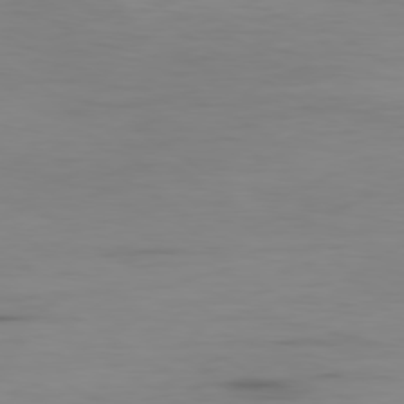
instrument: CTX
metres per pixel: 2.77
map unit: Ap
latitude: -79.5966
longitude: -78.3468
